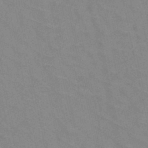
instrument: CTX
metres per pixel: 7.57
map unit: HNb
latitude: -45.3321
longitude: -41.8583
